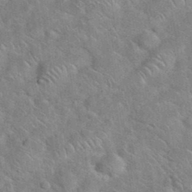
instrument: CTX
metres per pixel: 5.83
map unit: eHh
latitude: 37.9717
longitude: -64.6301
